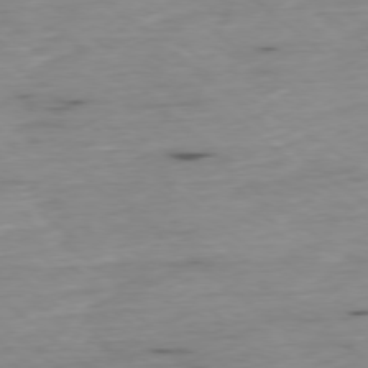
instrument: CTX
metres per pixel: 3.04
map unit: Ap
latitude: -78.1605
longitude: -89.2537
